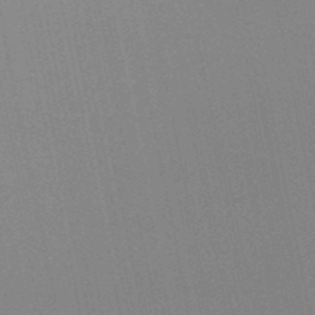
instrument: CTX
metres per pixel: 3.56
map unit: lHb
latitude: -49.0109
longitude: 69.1809
